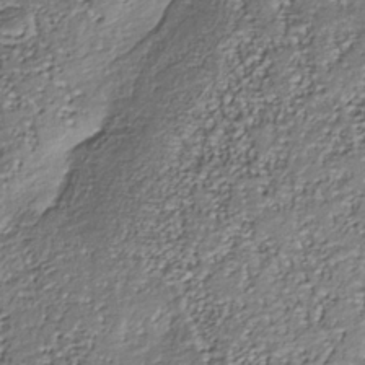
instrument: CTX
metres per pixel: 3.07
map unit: Nhu
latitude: -37.6721
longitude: -81.5938
